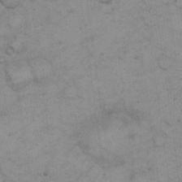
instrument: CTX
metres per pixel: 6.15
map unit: eHh
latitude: 21.8961
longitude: -59.3482
